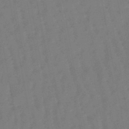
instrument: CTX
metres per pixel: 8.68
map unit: eHb
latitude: -46.5573
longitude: 82.2361
